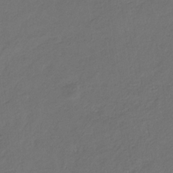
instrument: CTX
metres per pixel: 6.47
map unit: eHb
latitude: -30.4440
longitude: 68.5195
